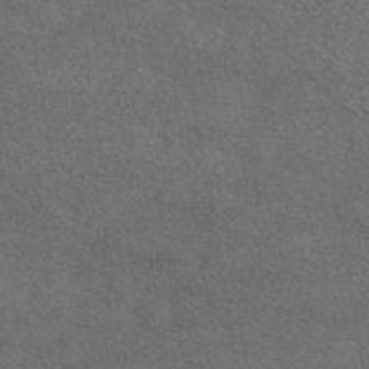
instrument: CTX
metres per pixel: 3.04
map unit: eAb
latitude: 45.3859
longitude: 114.7652
